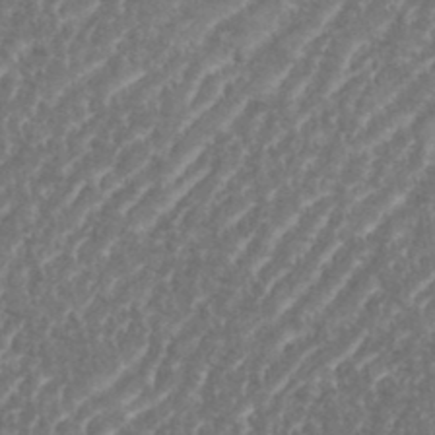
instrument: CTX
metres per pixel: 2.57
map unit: eHh
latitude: 35.1970
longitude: -134.3278
